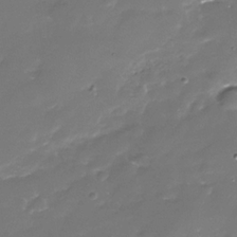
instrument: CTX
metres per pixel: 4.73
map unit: Nhe
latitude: -35.9178
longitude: -87.5938
